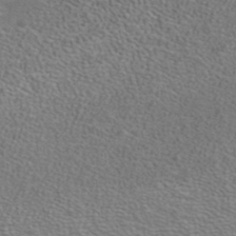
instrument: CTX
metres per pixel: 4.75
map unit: ANa
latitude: 39.9528
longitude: 21.2942
